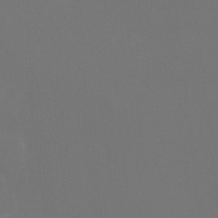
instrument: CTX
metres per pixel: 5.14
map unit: Htu
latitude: -13.2943
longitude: -48.3089
